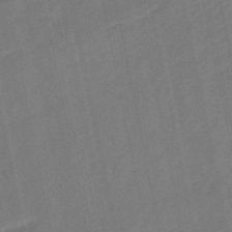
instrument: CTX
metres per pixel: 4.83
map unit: lHb
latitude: -49.4266
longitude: 78.3873
